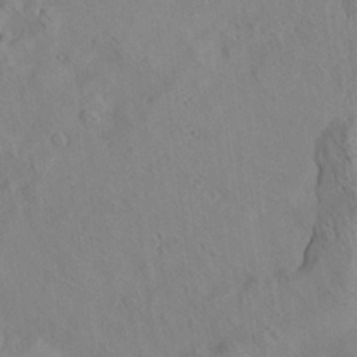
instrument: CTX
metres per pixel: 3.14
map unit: Ave
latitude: 21.3293
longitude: -140.2711
